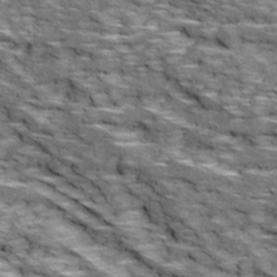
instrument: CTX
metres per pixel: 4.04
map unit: Ave
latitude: 18.7057
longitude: -135.6883
